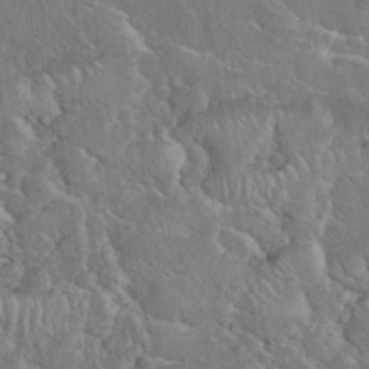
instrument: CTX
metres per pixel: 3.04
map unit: eHh
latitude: 37.2915
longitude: -61.2537
